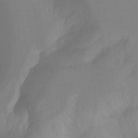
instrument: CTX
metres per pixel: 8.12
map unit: Aa
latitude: -13.6344
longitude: -59.2348
